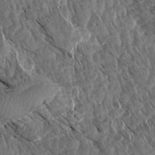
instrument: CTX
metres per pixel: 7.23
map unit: Aa
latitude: 13.8395
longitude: -140.4790
